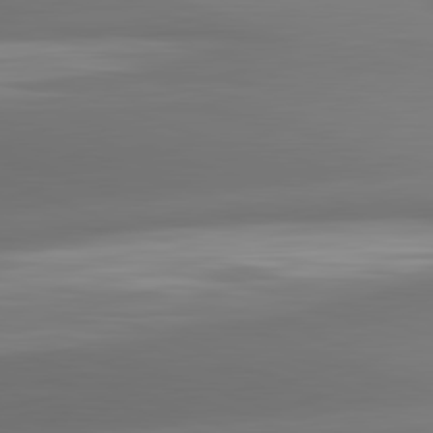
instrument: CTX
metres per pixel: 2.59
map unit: lApd
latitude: 82.0633
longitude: -162.1389
